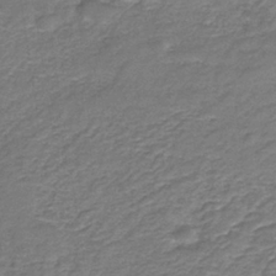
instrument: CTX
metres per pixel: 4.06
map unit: HNb
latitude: -36.1605
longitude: 51.0864
